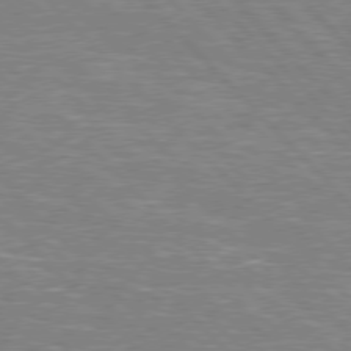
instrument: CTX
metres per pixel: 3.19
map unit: Hpe
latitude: 76.6112
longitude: -151.4426
